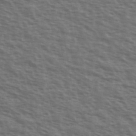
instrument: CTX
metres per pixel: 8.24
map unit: Ave
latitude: 38.8380
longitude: -111.5560
